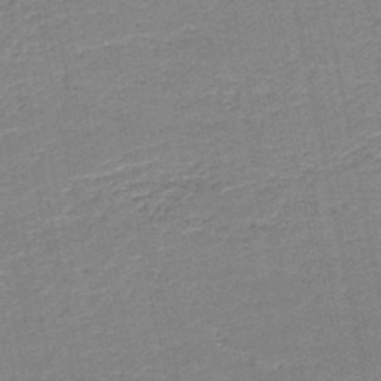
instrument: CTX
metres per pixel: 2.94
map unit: HNb
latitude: -50.0472
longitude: -48.4034
